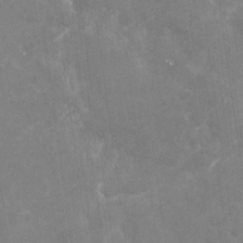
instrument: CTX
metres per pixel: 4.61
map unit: Nhu
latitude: -28.8786
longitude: -76.3467
